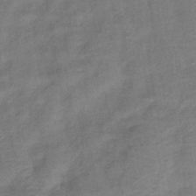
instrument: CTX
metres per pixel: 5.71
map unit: lHb
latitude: -42.4251
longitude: 79.7288
